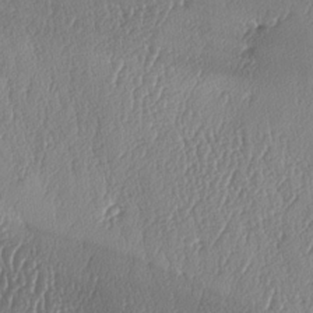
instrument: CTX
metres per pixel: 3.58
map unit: lAa
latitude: -8.0850
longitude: -128.9891
